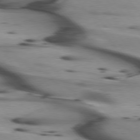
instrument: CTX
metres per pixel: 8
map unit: lApd
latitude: 75.3482
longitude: -65.1592
